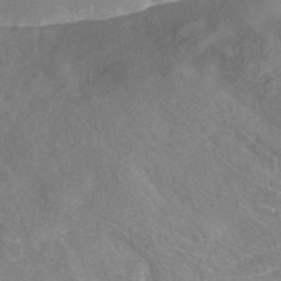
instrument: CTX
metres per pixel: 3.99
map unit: Nhe
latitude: -42.0472
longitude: -110.3656
